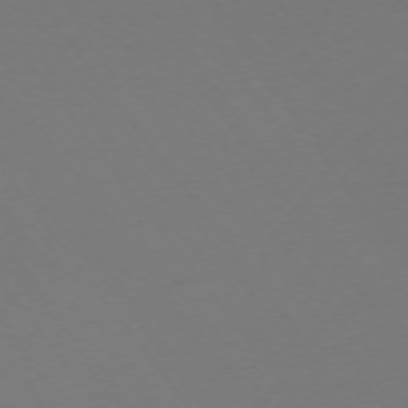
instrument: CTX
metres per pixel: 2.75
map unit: Ap
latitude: -74.5574
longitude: -72.2523
